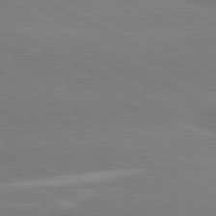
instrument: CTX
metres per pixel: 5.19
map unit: lApd
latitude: 81.1214
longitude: -153.9339
